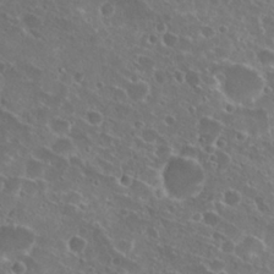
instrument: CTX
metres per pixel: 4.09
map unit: Nhu
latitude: 26.4790
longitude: -50.8191
